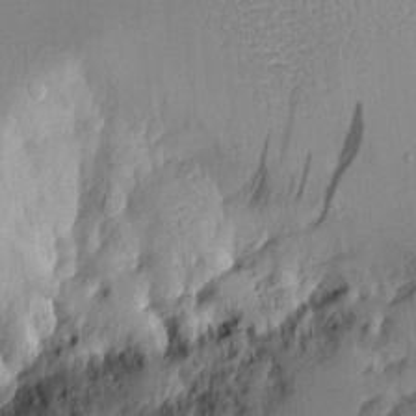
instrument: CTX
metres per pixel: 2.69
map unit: Aa
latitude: 10.8569
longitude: -127.1214
